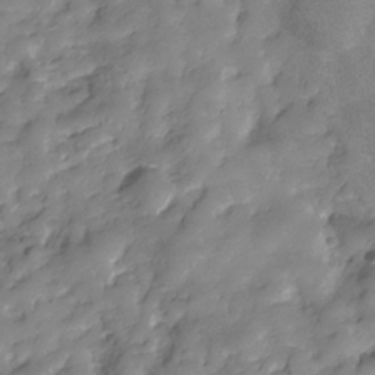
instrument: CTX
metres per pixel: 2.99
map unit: Hve
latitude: -30.7841
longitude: 95.0486
